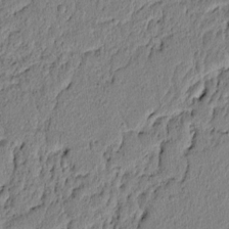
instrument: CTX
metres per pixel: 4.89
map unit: lAvf
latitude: 6.4979
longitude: 166.2928
